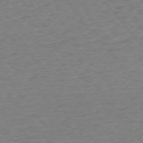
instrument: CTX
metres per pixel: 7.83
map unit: Ap
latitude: -75.4077
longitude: -88.7247
